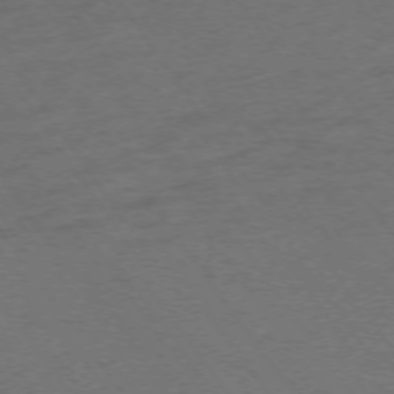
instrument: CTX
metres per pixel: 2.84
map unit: Ap
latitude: -74.5385
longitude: -75.1781
